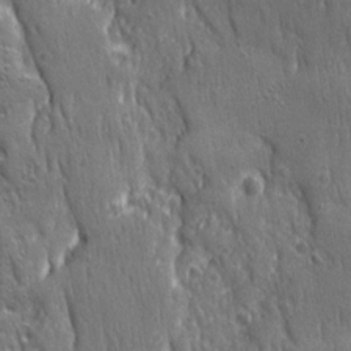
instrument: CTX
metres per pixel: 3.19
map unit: Ave
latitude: 22.5735
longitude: -134.8380
